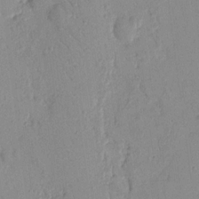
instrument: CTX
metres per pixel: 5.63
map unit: Nhu
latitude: 16.5546
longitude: -78.6869
